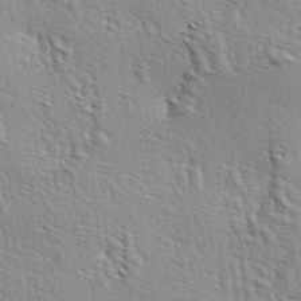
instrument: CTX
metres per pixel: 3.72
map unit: lAa
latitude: -4.4062
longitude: -121.9717
